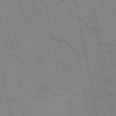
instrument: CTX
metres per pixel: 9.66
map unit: HNb
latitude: -52.6896
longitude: -43.9339
